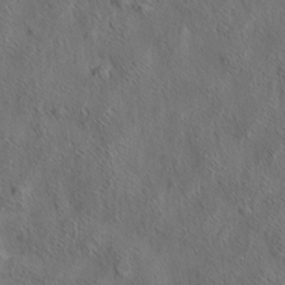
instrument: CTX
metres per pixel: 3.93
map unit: eHh
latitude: 6.5168
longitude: -76.6868
